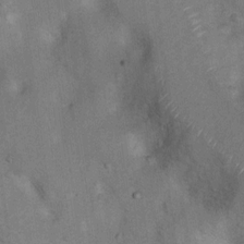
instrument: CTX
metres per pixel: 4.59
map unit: Hto
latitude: 7.9528
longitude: -30.3657
